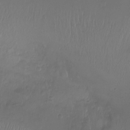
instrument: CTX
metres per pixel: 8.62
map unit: Ht
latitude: -1.9367
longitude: -18.5168
